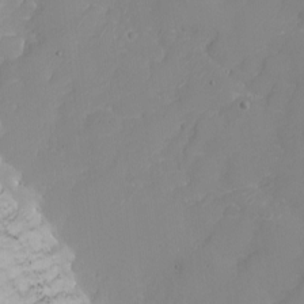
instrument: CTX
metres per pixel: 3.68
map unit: Nhu
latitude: -8.2550
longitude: -85.4615
